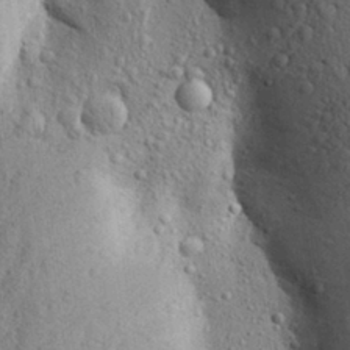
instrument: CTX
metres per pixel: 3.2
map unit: Aa
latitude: 28.1578
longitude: -148.4979
